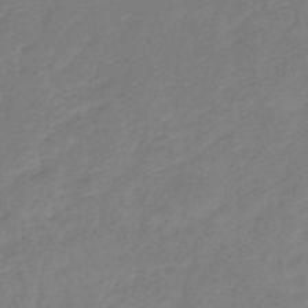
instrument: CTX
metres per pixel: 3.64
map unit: eHb
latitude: -37.2565
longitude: 78.6329
